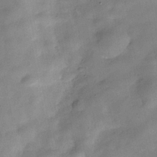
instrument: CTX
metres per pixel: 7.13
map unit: Hve
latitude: -31.8611
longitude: 94.1227
